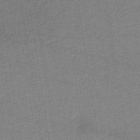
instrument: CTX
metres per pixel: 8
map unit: lHb
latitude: -34.9353
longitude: 64.6519
